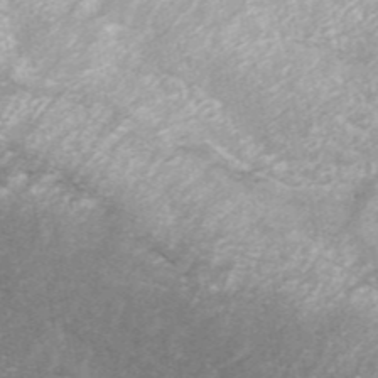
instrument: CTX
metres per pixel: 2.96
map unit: ANa
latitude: 44.5734
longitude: 30.0661
